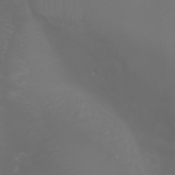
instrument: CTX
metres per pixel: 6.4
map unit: Htu
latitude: -0.9164
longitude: -75.1781
